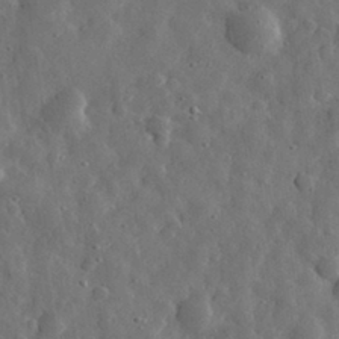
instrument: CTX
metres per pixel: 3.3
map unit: eHh
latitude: 31.3860
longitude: -74.6302
